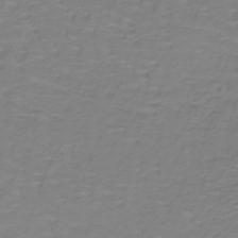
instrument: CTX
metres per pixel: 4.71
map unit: lHb
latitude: -42.1038
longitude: 57.0675
